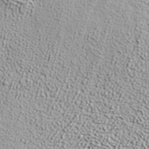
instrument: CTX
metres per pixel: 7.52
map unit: ANa
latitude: 37.0648
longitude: 14.3684
